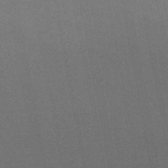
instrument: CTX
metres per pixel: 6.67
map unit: HNb
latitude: -47.7477
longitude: 58.7841
